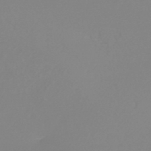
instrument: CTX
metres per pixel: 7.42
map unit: HNb
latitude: -45.1998
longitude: -42.3656
